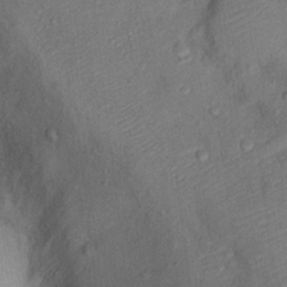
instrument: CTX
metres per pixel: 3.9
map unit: Ht
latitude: 12.7624
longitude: -39.2159
